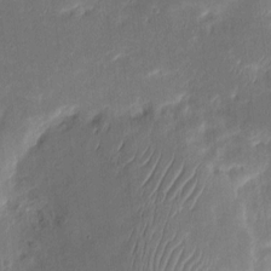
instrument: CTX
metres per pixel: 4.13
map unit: eHh
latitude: 8.3845
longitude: -73.7828
